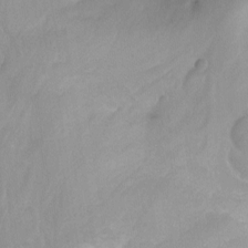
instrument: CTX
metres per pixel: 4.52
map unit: Nhu
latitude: -14.0472
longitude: -54.9325
